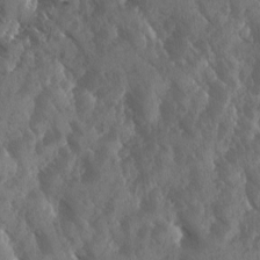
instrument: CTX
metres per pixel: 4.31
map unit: Ave
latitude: -10.6141
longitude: -118.6868
